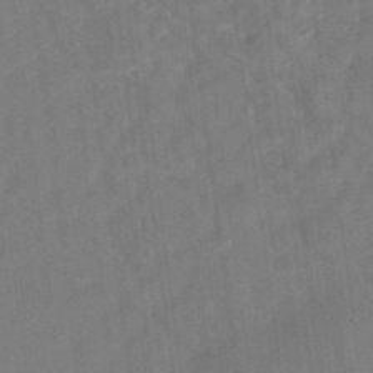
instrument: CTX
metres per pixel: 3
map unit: eAb
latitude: 34.6679
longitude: 109.3699
